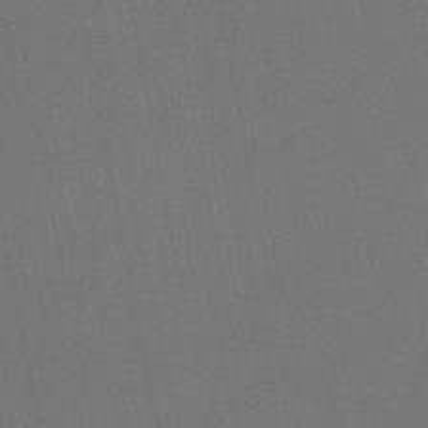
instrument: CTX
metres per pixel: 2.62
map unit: eHb
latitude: -50.6329
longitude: 69.1809
